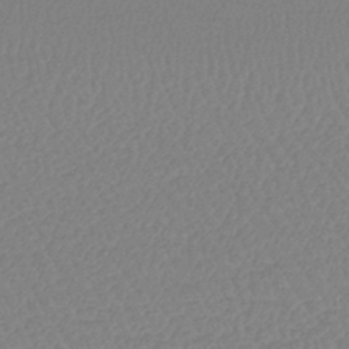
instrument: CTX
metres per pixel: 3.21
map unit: lHb
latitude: -42.7463
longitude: 75.1620
